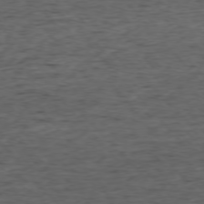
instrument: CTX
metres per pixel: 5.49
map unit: Ap
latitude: -76.0094
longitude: -91.9906
